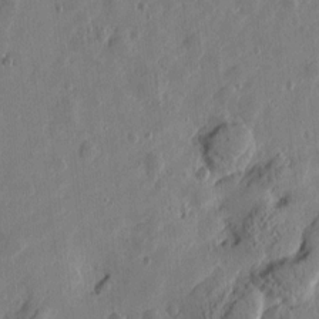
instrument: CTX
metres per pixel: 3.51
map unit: Htu
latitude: -0.0661
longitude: -177.9339
